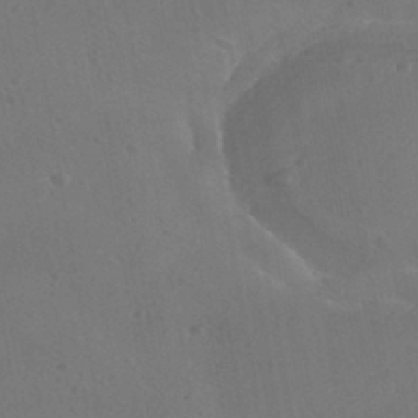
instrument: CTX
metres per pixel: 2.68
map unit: HNhu
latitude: -39.9745
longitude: 97.3699
